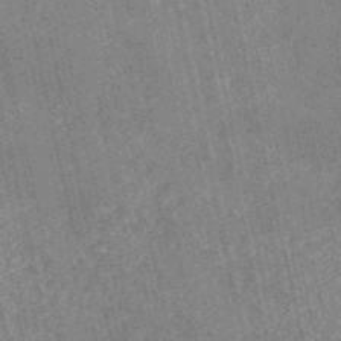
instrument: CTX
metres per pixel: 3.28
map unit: HNb
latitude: -52.5762
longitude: -38.2145
